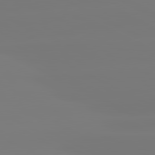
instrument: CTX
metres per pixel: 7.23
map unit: lApd
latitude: 81.1025
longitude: -156.6490
